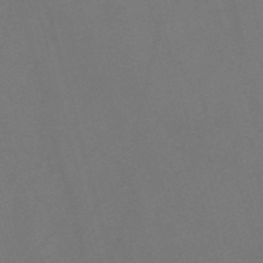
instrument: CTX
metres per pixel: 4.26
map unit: Nve
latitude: -58.0094
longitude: 64.3873
